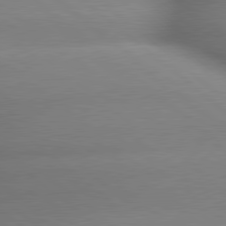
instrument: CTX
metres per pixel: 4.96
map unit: lApd
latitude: 79.5749
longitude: -163.6505
